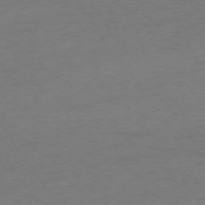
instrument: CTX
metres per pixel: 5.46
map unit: Ap
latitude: -74.4440
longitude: -71.6505
